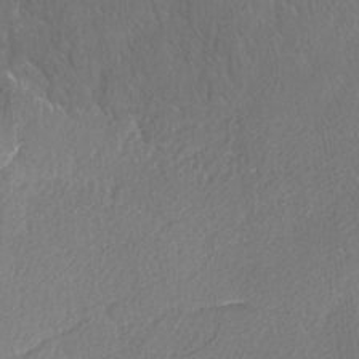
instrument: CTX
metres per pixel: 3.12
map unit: lAvf
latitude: -4.9541
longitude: -108.5167
